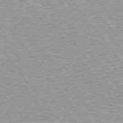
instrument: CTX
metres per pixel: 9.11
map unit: lApd
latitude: 74.8002
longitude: -76.6112
